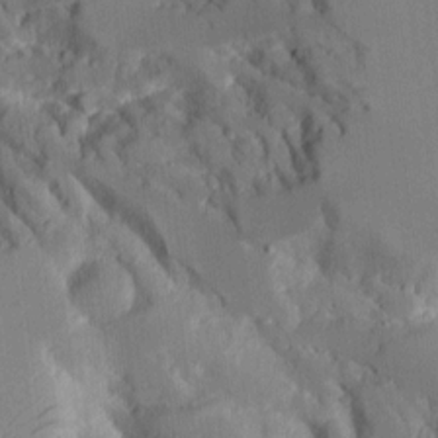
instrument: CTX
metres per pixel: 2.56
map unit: Aa
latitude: 11.3860
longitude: -125.8583
